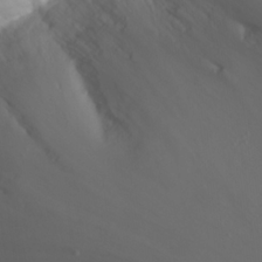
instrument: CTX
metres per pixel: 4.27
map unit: Nhu
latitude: 23.6505
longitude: -64.6679
